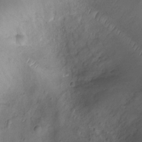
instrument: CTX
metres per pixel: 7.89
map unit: Ht
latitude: -9.0675
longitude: -21.0837
